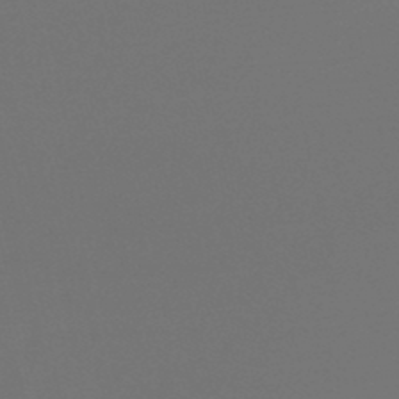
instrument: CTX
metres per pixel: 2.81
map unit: lHb
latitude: -47.9556
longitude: 64.5007
